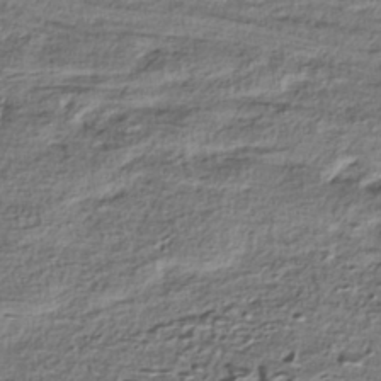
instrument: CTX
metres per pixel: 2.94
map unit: HNhu
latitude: -39.7100
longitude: 107.5588
